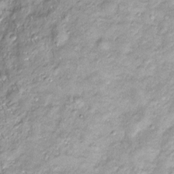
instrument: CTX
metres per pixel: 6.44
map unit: Htu
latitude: -4.5196
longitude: 159.4265
